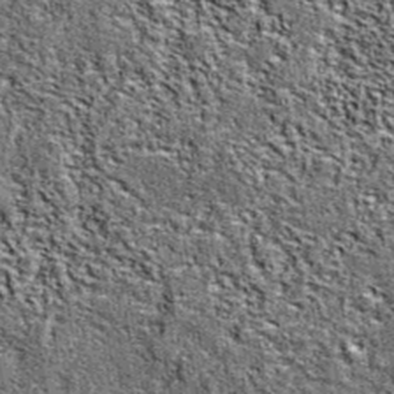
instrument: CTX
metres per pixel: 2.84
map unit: eAb
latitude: 38.2145
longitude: 105.7288
